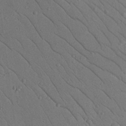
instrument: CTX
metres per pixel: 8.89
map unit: Nhu
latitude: 23.0458
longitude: -74.3656
